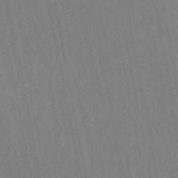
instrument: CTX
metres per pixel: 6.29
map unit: lHb
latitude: -48.2551
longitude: 70.8030
